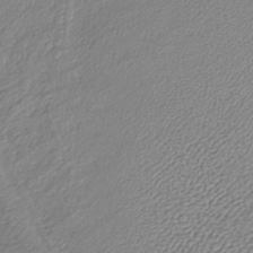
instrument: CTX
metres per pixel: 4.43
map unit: lHb
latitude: -40.7841
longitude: 70.3495
